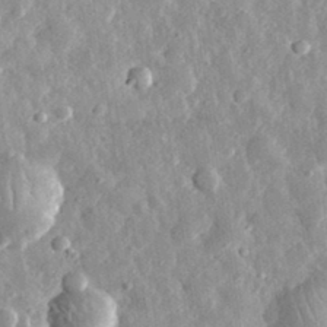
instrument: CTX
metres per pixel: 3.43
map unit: eHh
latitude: 32.6113
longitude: -79.1026
